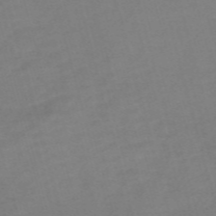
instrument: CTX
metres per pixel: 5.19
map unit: Nve
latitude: -58.8219
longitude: 58.2739
